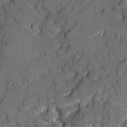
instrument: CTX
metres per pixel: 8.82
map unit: Ave
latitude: 19.0269
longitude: -129.0647
